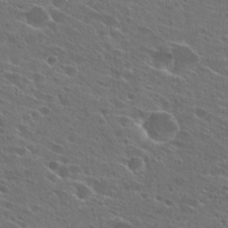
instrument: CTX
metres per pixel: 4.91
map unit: Hto
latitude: 26.5168
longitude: -45.2348
